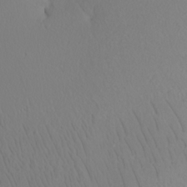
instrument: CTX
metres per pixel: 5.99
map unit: Nhu
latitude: -7.3509
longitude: -94.9325
